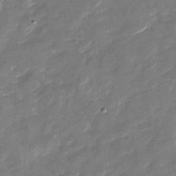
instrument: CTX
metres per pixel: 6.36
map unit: Nhu
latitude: -28.8030
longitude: -73.7828
